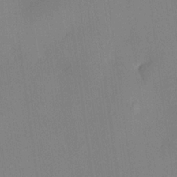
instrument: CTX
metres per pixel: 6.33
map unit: lHvf
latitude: 22.2145
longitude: 141.0486
